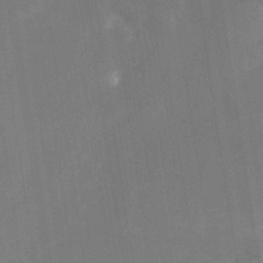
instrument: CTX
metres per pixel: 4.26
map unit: Nhe
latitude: -29.0864
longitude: -110.3090
